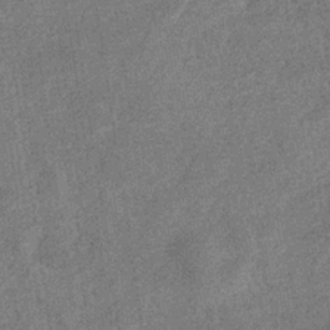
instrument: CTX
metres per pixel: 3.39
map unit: eHb
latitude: -35.5210
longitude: 78.4818
